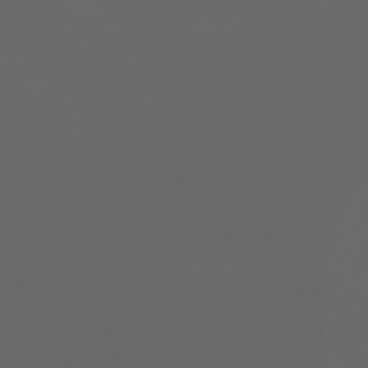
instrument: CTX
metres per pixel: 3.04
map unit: Ap
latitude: -76.1039
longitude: -75.1970
